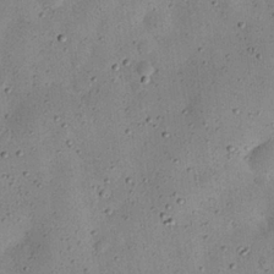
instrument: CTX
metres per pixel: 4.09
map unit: eHh
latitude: 24.6301
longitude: -71.1403
